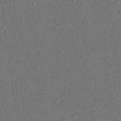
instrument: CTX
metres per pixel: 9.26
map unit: Nhu
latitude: 21.2537
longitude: -75.5371
